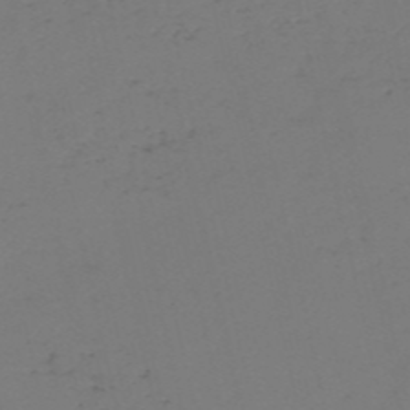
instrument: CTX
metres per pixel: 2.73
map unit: HNb
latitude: -54.5574
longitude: -50.1766
